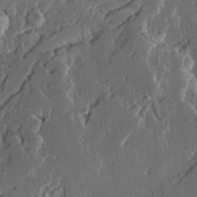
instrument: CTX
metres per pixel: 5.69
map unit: Ave
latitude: 14.8569
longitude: -137.4238
